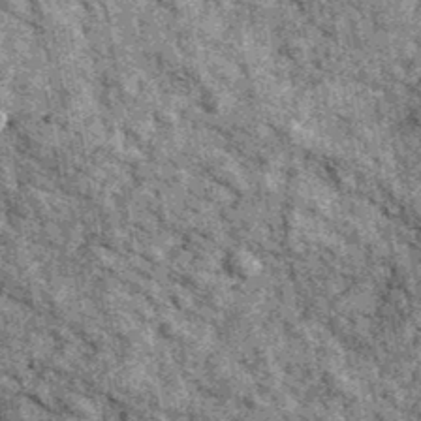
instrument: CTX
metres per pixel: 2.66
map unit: Ave
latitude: 40.0255
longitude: -107.5938
